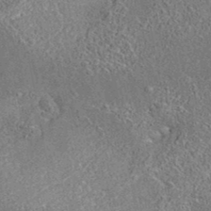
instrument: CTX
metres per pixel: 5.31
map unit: eAb
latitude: 35.5560
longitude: 113.1620
